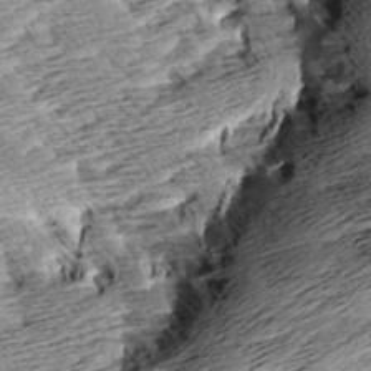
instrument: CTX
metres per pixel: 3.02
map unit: Aa
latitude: 8.4412
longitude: -140.4978
